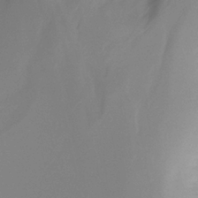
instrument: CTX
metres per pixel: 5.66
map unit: Ht
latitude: -11.9367
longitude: -47.1592
